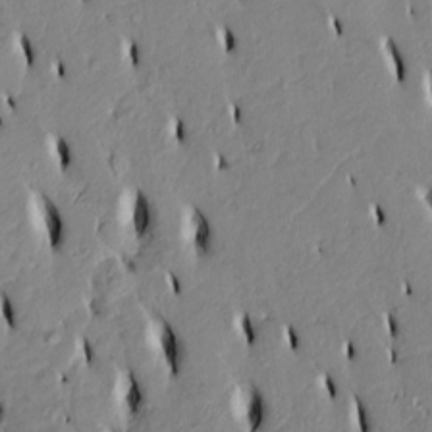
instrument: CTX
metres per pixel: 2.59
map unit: Htu
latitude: 3.0836
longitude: 151.3510
